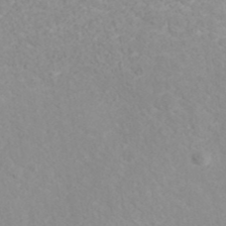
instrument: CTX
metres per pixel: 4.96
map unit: ANa
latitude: 41.2348
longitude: 28.6519
